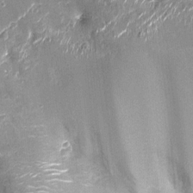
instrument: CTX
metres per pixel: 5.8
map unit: Nhu
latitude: -12.8786
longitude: -22.9703
